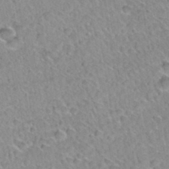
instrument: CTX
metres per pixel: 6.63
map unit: Hto
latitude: 34.7624
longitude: -48.3845
